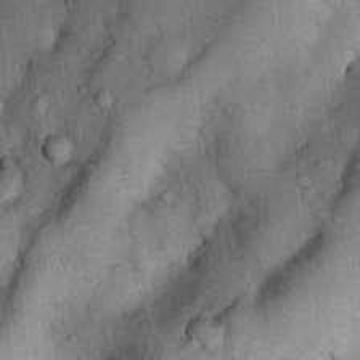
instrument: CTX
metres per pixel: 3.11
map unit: Nhu
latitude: 6.2145
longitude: -23.7450
